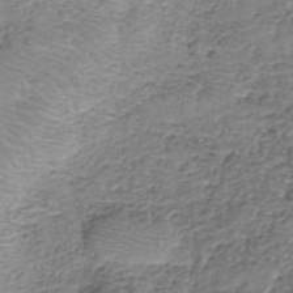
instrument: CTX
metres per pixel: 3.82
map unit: eHh
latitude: -40.0850
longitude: -29.3670
